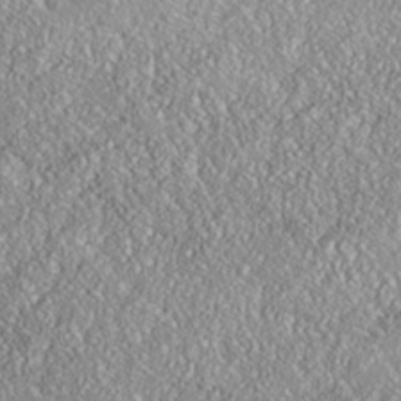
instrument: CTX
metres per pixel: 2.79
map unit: Nhe
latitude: -37.9556
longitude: 138.0472
